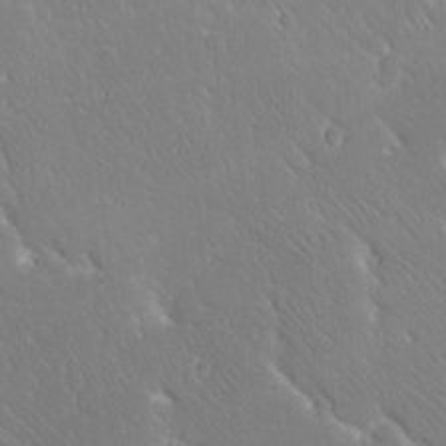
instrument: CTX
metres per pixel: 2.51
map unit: Ave
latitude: 20.6113
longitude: -137.6316
